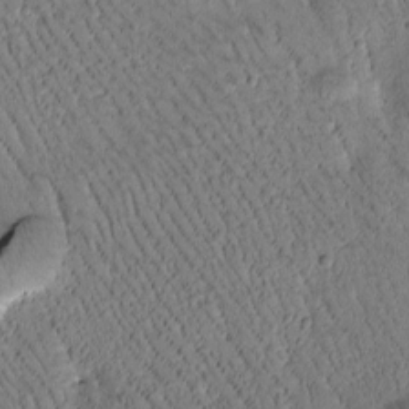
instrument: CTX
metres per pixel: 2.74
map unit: Htu
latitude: -1.3888
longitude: 172.2172
